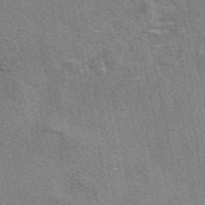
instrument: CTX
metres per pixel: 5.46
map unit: eAb
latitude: 48.9703
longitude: 114.5762
